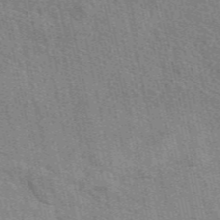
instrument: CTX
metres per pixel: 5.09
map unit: eAb
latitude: 48.7057
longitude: 105.9367
